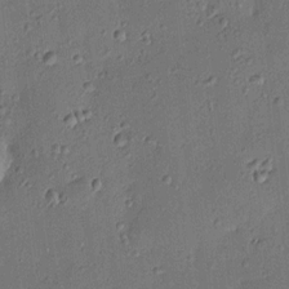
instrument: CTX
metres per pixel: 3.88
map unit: HNhu
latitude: 6.6301
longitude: 15.5588
